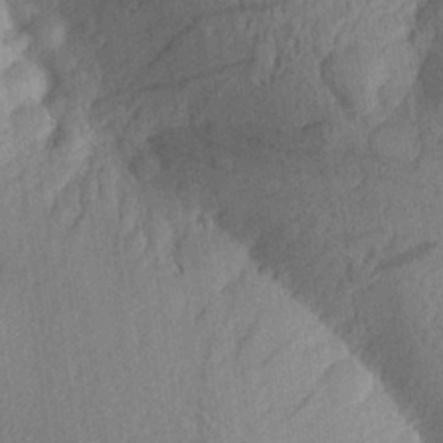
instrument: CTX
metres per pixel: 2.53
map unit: Aa
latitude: 26.4979
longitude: -145.1781
